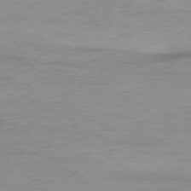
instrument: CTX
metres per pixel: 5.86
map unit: Ap
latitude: -77.7289
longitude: -70.6490
